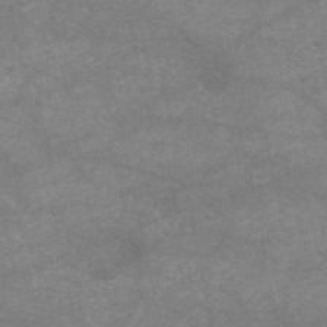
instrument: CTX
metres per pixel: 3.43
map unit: HNb
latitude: -54.2173
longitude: -41.3292
